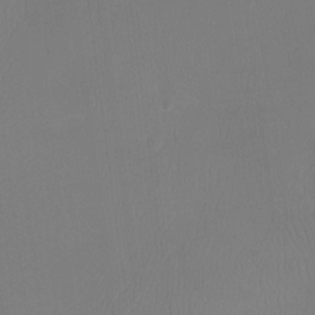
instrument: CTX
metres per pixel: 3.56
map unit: Htu
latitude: -13.3132
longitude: -47.3671
